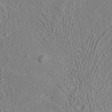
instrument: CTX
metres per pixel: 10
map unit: ANa
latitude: 41.3670
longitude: 28.3495
